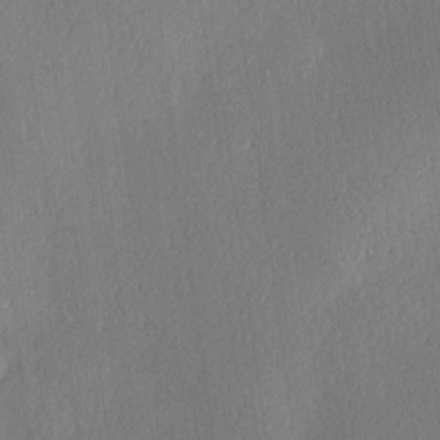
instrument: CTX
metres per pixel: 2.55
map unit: Hve
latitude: 18.4601
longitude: 149.6722
